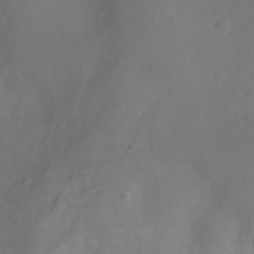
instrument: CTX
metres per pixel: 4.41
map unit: Ht
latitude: -10.9542
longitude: -28.6490
